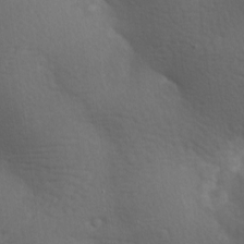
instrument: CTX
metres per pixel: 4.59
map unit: lAa
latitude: -9.0108
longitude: -125.8961
